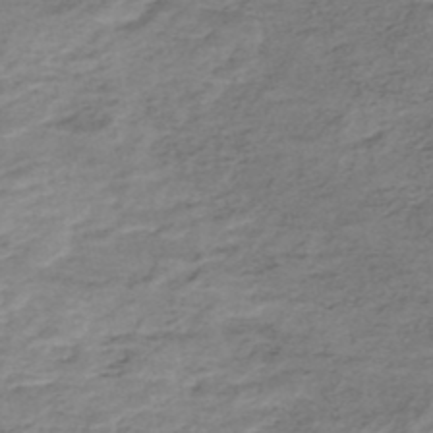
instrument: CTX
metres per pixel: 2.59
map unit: Nhe
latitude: -47.9367
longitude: -171.4237
